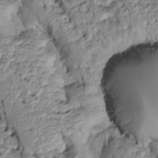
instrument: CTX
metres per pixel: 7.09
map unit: Htu
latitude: -6.2550
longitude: 154.5196
